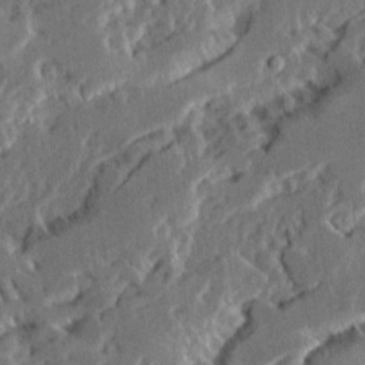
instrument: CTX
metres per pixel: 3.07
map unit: Ave
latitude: 15.0270
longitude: -137.6127
